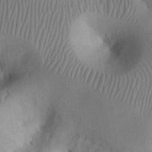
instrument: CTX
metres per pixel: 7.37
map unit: eHh
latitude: 25.1592
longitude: -66.3656
